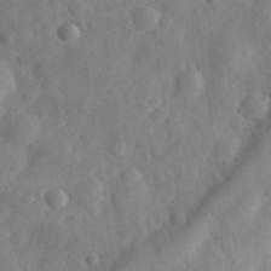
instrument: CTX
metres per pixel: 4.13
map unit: eHh
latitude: 31.0459
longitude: -70.6112
